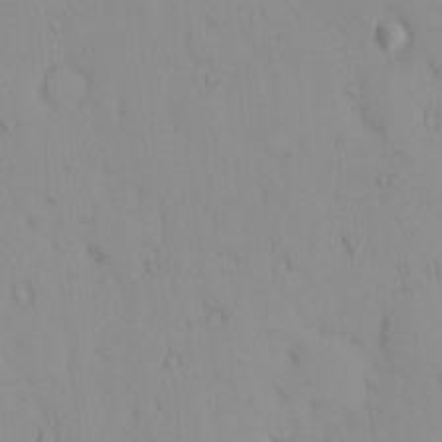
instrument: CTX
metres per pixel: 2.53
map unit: eHh
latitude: -1.1998
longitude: 19.9367
